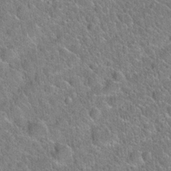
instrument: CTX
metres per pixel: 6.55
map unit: Hto
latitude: 20.7624
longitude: -51.2726
